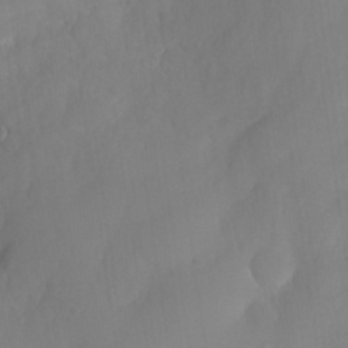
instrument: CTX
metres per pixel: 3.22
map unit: Nhe
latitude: -35.9745
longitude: -145.5371
